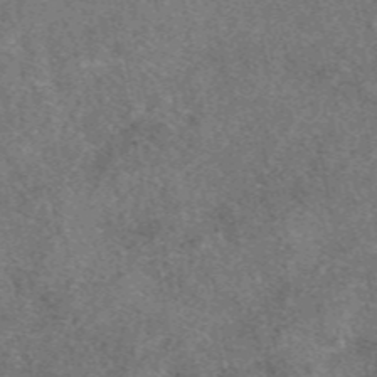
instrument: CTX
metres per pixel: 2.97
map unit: eAb
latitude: 48.4034
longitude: 109.7100
